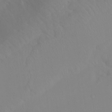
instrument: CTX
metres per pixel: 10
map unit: Ht
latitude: -15.3510
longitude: -43.1592
